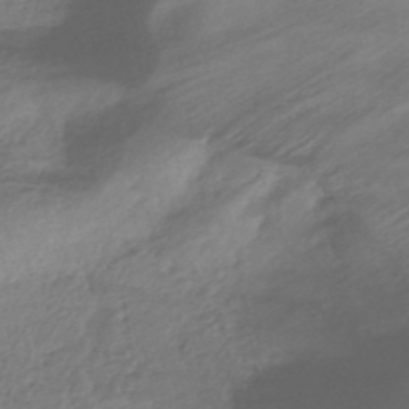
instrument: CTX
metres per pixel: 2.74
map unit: HNhu
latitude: -44.8219
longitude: 97.1998
